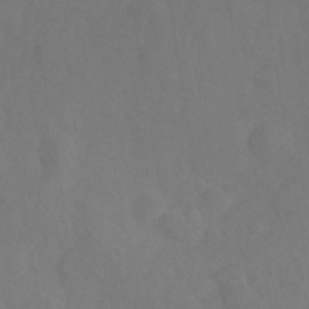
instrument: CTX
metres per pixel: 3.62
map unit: HNhu
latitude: -41.3132
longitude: 101.4832
